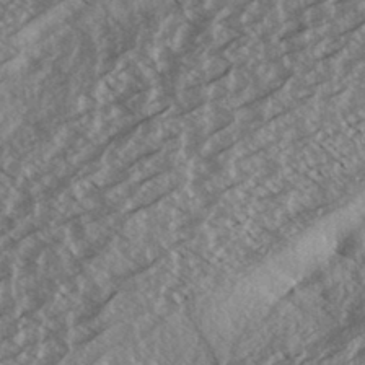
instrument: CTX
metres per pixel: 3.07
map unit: Aa
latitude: 33.1781
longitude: -140.0255
